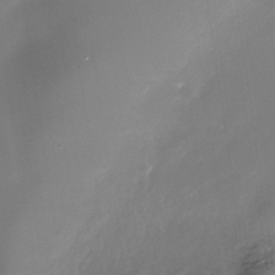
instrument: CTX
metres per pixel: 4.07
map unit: Nhe
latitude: -35.4265
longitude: -91.8961
